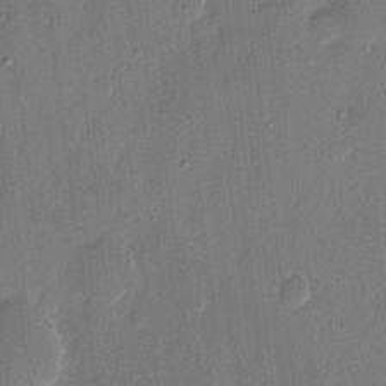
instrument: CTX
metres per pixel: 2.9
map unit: eHh
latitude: 8.9703
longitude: -68.6680
